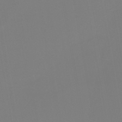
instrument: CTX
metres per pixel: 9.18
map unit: HNb
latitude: -46.6896
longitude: -48.2145
